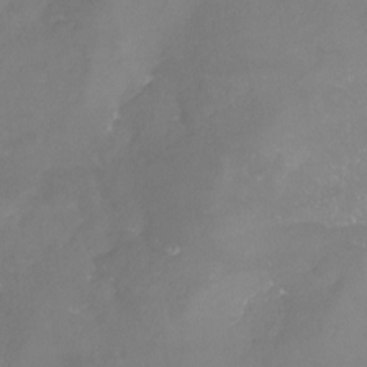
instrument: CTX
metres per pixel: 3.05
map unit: Nhu
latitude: -23.2943
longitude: -57.8961
